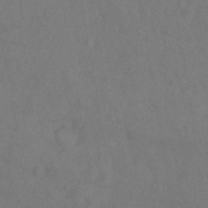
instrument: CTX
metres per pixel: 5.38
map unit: Ht
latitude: -0.5952
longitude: -32.9703
